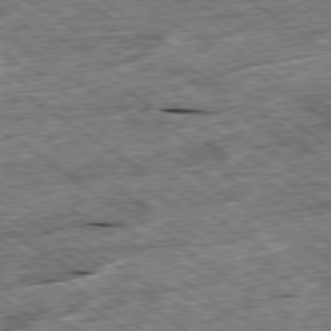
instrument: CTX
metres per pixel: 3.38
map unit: Ap
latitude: -79.4076
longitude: -87.1781
